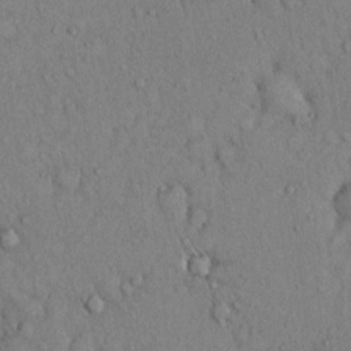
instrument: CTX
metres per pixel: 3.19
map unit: Hto
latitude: 12.6680
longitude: -58.3845
